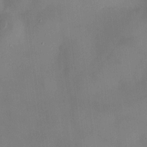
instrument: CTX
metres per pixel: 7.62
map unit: HNhu
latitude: 9.3860
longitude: 9.6344
